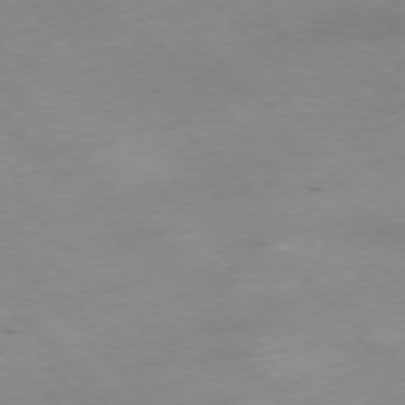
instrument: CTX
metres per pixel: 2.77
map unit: Hpe
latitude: -77.2376
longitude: 12.2173
